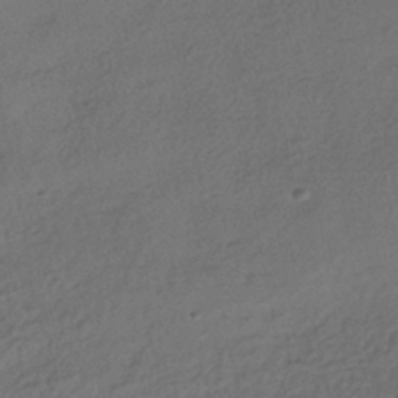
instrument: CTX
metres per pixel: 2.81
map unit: HNhu
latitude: -43.0864
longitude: 105.2754
